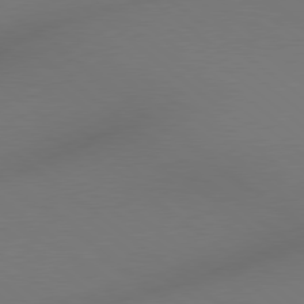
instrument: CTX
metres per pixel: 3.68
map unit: lApd
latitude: 79.0648
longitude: 175.1431
